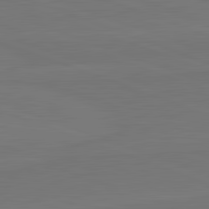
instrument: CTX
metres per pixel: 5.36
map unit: lApd
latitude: 82.4601
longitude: 164.7275
